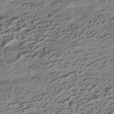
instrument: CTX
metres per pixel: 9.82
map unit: HNhu
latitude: -42.4628
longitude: 105.9367
